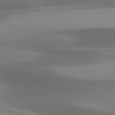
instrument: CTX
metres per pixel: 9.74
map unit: lApd
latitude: 79.9528
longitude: -87.7260
